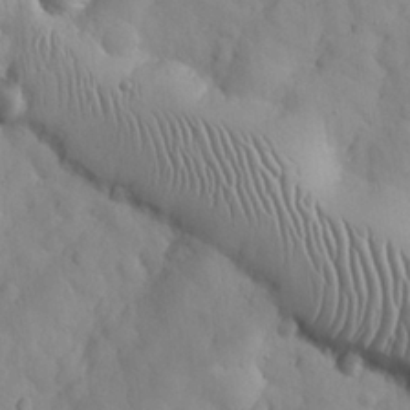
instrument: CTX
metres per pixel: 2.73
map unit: Nhu
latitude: 26.3845
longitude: -72.4979
